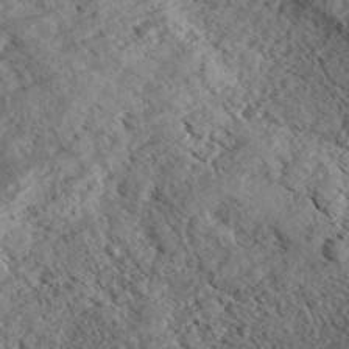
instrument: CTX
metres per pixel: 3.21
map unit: eHh
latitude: 35.7260
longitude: -139.3859
